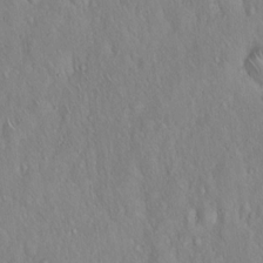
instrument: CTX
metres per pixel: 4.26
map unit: Hto
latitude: 16.2712
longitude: -57.6127
